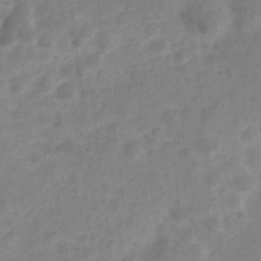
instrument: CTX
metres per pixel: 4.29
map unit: Nve
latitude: -20.6896
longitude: 107.9745
